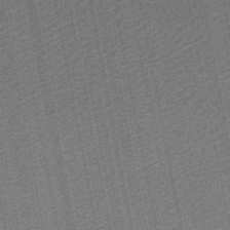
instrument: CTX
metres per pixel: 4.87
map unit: lHb
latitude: -46.9352
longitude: 59.3509
